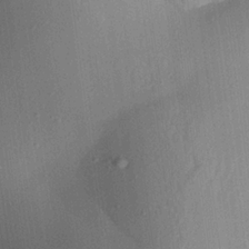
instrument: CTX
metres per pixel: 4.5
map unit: Aa
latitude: 20.9514
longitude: -147.2915
